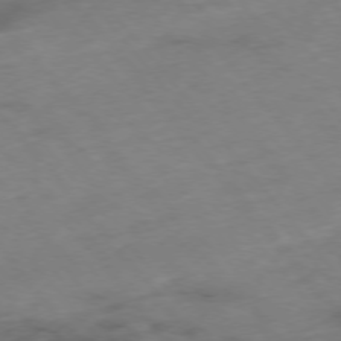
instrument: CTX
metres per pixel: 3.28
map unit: Hpe
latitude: -76.0850
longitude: -18.4223
